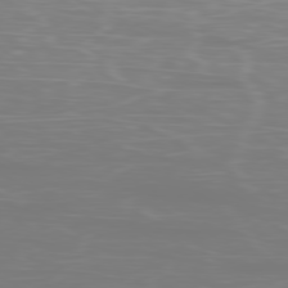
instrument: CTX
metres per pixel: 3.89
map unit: Ap
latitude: -80.4062
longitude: -59.9906
